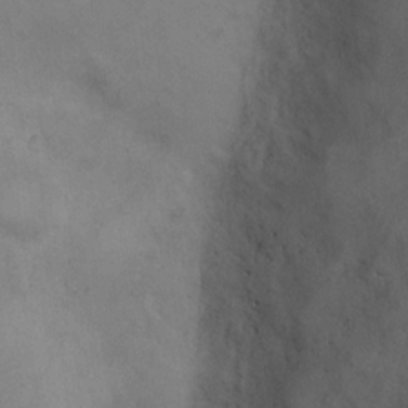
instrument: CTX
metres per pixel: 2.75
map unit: Ht
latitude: 13.6505
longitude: -41.3670
